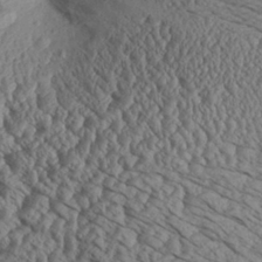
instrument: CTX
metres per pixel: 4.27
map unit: Aa
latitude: 30.4223
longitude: -133.8583
